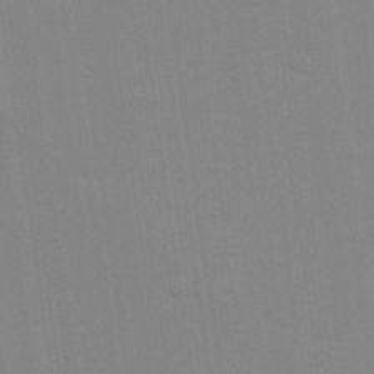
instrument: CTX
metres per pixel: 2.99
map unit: Hve
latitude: 24.7624
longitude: -92.4790
